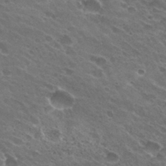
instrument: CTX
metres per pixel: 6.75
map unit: Hto
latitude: 31.3482
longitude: -43.6127
